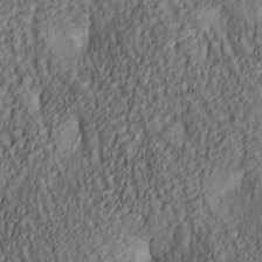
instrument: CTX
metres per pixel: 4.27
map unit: lAa
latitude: 5.6694
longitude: -116.7624
